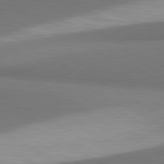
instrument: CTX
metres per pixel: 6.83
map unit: lApd
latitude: 81.0836
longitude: 155.8800
